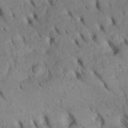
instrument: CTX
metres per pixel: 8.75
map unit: Htu
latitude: -2.9163
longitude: 152.0283
